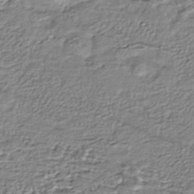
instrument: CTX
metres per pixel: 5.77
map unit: HNhu
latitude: -44.3306
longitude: 105.9745
